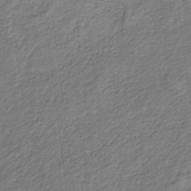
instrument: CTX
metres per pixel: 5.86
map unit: HNb
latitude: -35.9745
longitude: 55.6344
